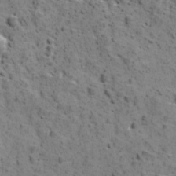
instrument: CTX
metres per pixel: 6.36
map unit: Ave
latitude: 11.1214
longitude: -105.2915
